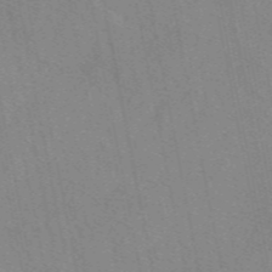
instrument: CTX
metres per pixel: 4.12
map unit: eAb
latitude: 48.7813
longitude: 110.2550
